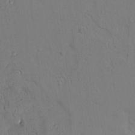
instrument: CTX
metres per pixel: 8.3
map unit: Aa
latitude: 9.1025
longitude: -131.3293
